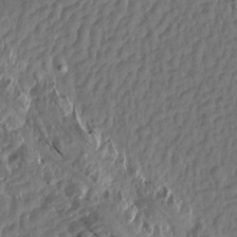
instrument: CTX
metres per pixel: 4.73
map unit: Aa
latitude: 14.6491
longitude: -142.5735
